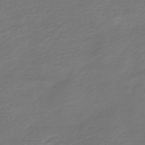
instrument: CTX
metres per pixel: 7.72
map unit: HNb
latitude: -42.9919
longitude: 50.0850
